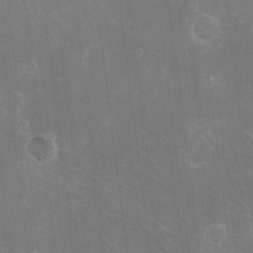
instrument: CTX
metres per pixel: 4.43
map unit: eHh
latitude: -10.5952
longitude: -65.4048
